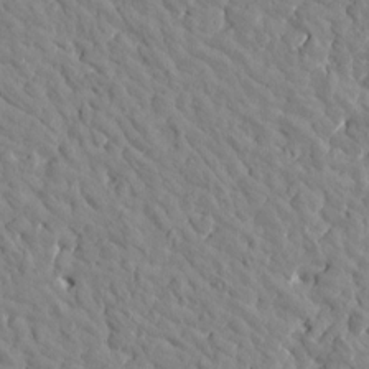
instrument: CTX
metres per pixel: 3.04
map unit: Htu
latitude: 1.6316
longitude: 179.2376
